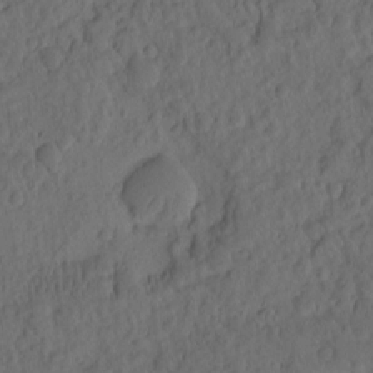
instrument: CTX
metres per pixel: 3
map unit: eHh
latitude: -1.5966
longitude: 15.4455
